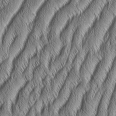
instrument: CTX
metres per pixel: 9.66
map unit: Aa
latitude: 7.1970
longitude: -131.2726
